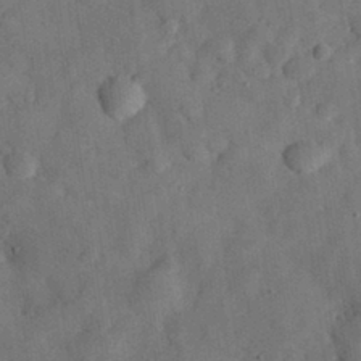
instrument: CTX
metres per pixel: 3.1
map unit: eHh
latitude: 30.4223
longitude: -71.9339
